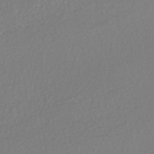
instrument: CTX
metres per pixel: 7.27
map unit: HNhu
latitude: -47.3131
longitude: 103.7100
